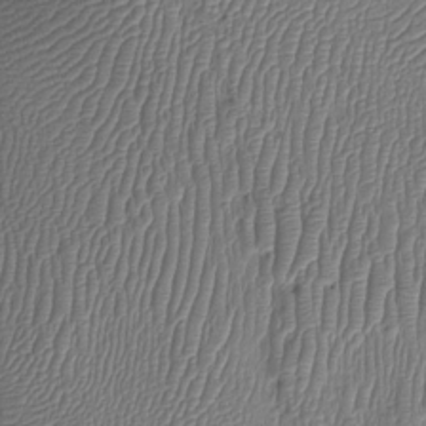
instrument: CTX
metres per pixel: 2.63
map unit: Ht
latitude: -2.1227
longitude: -14.4979
